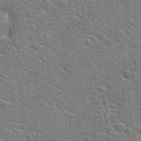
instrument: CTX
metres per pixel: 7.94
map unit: Hto
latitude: 21.9150
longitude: -44.1389
